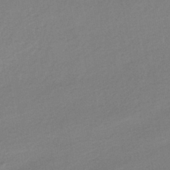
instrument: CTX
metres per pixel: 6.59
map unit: HNhu
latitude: -42.0283
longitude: 95.3887
